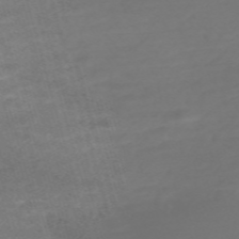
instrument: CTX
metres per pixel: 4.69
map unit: Nve
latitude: -59.7288
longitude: 57.7288
